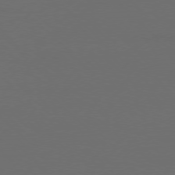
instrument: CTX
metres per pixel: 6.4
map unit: Ap
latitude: -77.3132
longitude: -68.1956
